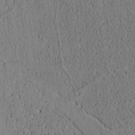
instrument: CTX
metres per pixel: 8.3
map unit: Htu
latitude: -3.1053
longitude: 167.8422
